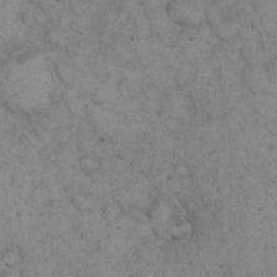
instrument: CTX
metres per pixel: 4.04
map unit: eHh
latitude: 20.5168
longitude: -59.3104
